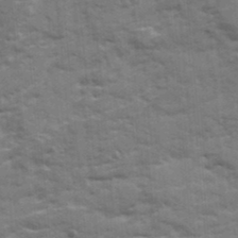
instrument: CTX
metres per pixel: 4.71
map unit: Ave
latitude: 19.5560
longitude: -130.1200
